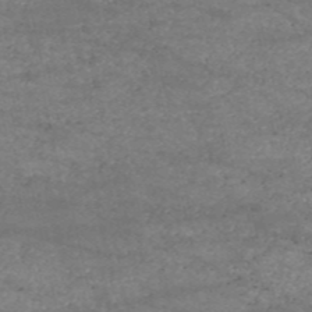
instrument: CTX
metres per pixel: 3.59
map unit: HNb
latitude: -53.2753
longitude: -38.8380
